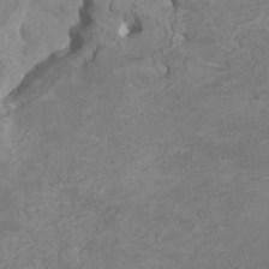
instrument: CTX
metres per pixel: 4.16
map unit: HNhu
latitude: 3.5182
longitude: -3.5560
